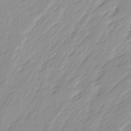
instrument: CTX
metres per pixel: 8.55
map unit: Ave
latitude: 15.6127
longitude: -136.3279
